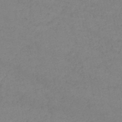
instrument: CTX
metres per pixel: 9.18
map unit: lHb
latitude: -46.4629
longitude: 61.4832
